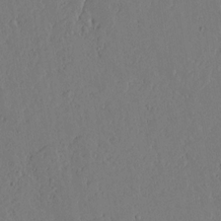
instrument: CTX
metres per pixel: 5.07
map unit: lAvf
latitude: 16.9892
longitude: -126.1389
